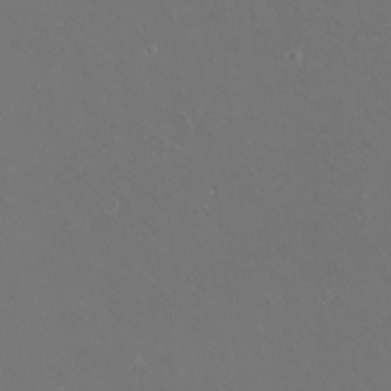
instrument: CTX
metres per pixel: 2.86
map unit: eHh
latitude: -10.8786
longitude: -65.2348
